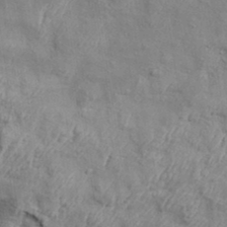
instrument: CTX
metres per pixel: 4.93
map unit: eHh
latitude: 35.2348
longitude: -136.5357
